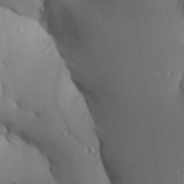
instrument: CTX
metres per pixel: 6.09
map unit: Aa
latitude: 26.6491
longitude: -133.9528
